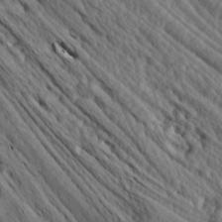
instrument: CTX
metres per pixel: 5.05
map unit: lAa
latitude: -7.5777
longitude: -123.8394
